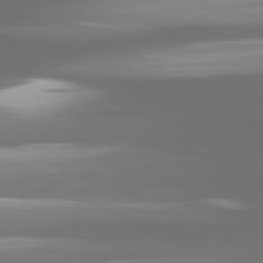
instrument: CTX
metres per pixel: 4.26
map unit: lApd
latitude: 81.0647
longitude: -138.5357
